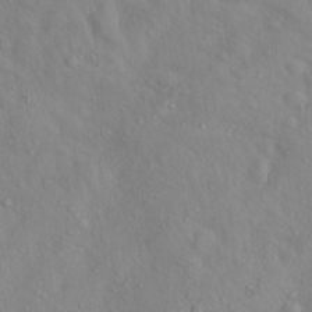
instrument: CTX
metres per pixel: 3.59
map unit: Hto
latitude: 17.2726
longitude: -53.4805
